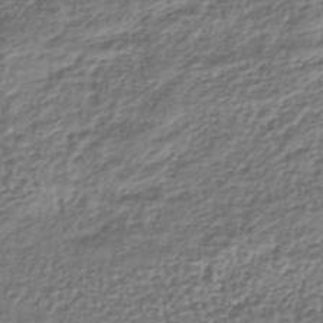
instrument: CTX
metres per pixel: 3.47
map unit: lHb
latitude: -39.7667
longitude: 71.5021
